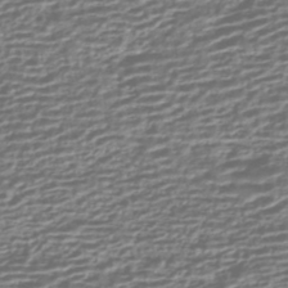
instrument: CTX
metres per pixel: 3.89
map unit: HNhu
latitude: -43.7099
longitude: 98.9542
